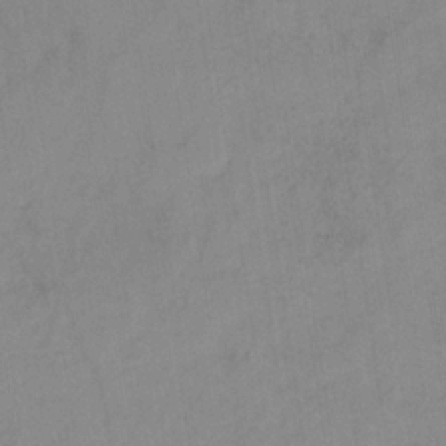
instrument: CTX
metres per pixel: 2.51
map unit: HNb
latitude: -31.3698
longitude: 62.2739
